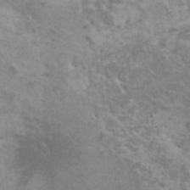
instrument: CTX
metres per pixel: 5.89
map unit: HNhu
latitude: -0.1795
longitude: 1.7100
